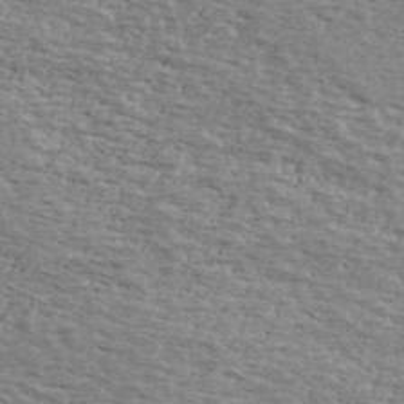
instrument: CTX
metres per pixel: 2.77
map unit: Ave
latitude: 39.2348
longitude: -109.6316
